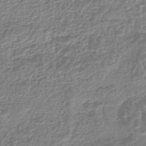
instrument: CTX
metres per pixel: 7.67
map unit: lHb
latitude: -41.4076
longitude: 68.7841
